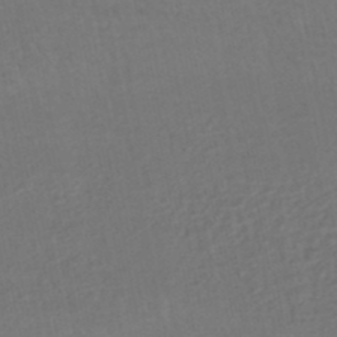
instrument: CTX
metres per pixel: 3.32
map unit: HNhu
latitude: -47.5777
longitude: 97.1809
